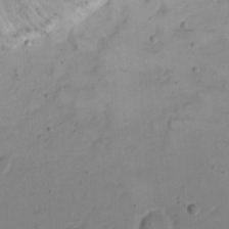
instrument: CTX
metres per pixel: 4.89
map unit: eHh
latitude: 22.2145
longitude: -66.6868
